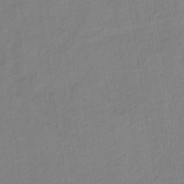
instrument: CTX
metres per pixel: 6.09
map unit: lHb
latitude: -35.9556
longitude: 72.0850
